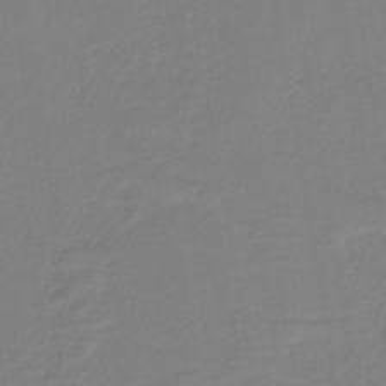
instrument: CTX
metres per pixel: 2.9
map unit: HNb
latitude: -42.0283
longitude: 51.3132
